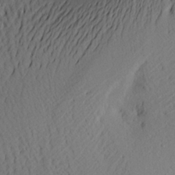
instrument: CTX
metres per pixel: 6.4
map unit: Aa
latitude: 20.6680
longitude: -146.1956
